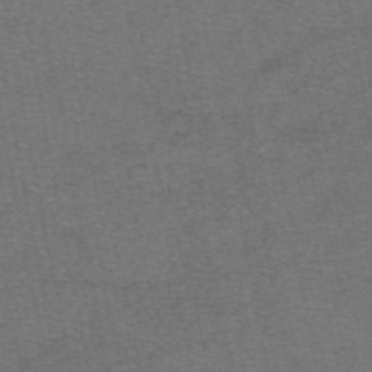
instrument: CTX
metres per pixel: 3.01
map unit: eAb
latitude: 47.9717
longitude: 104.3117
